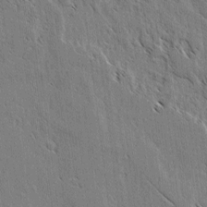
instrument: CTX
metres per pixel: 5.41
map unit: lAvf
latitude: 2.6490
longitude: -105.6316
